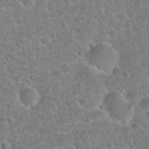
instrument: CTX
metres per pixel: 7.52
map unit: Hto
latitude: 21.6505
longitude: -47.8017
